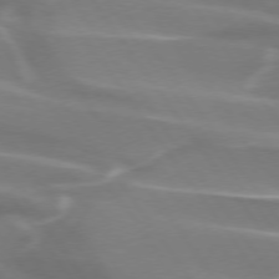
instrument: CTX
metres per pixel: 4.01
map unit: lApd
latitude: 74.2523
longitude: -62.1767
